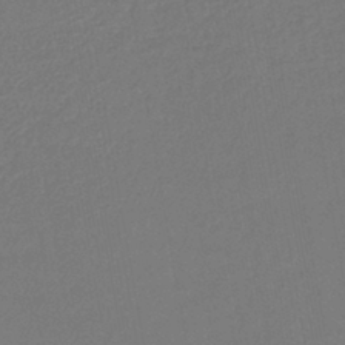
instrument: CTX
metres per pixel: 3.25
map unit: lHb
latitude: -42.2361
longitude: 75.0298
